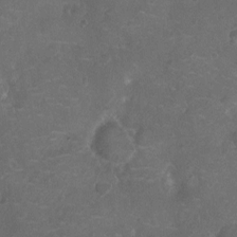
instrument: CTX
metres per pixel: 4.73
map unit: Nhu
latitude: -10.7463
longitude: -20.9703
